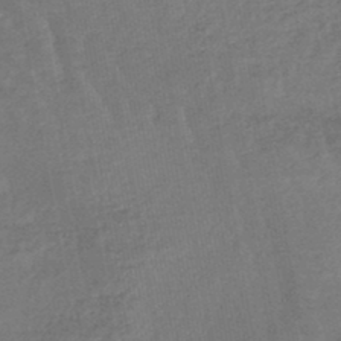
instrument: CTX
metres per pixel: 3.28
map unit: lHb
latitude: -44.8408
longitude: 80.0472
